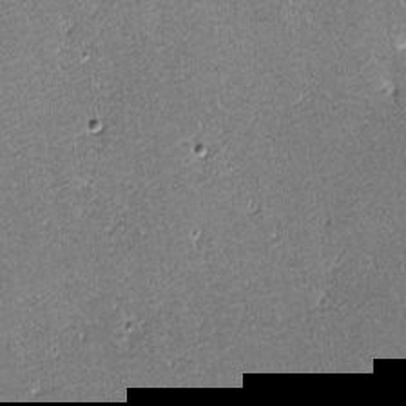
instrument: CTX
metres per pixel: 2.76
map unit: lHvf
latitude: -11.0298
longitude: -104.8002
